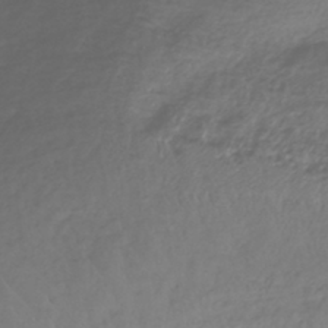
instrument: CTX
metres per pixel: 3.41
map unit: lHb
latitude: -39.3321
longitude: 70.2173
